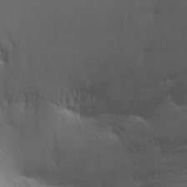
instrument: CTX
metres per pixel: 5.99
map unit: Ave
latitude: 15.8773
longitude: -141.1025
